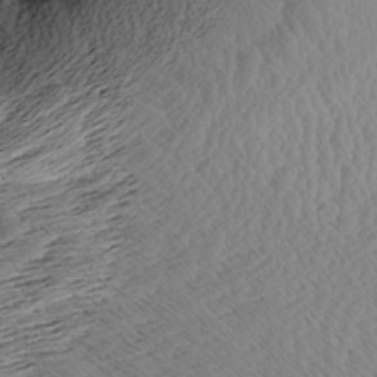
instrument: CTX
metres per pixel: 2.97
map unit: Aa
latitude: 8.4034
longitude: -140.4601
